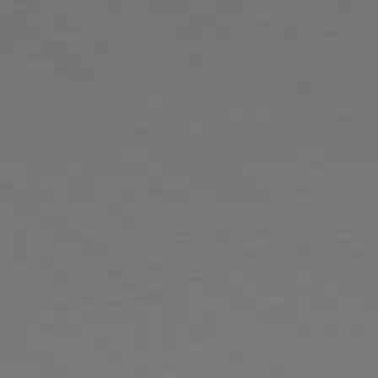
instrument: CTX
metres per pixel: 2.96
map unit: Ap
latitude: -79.1431
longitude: -97.3482
